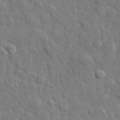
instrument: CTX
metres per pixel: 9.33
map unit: lHvf
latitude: 34.8947
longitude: -87.0647
